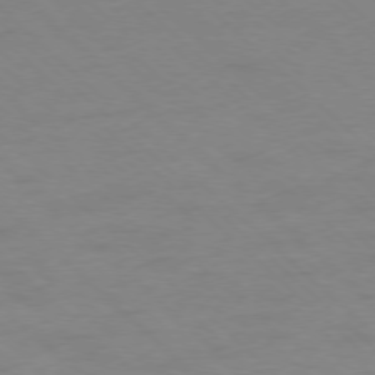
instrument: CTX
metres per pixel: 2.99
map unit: Ap
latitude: -77.7856
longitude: -85.0270
